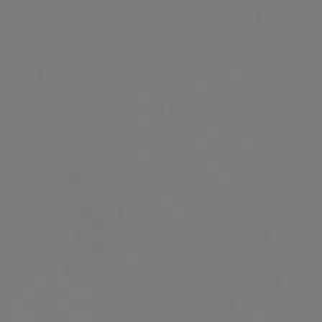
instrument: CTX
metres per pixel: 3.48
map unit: Nve
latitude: -58.5384
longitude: 60.2362
